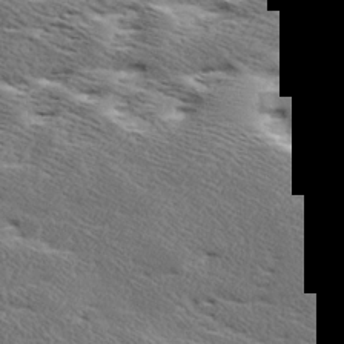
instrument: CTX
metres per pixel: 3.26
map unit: Ave
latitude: 17.1403
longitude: -137.7261
